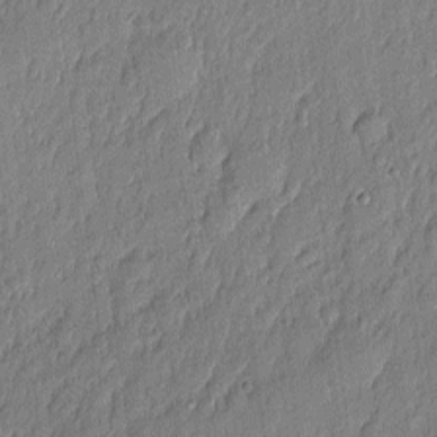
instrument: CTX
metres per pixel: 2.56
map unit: eHh
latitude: 4.1578
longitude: -76.4034
